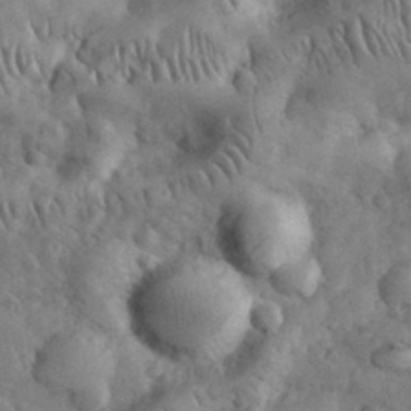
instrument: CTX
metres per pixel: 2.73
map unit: eHh
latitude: 32.8947
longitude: -68.3278
